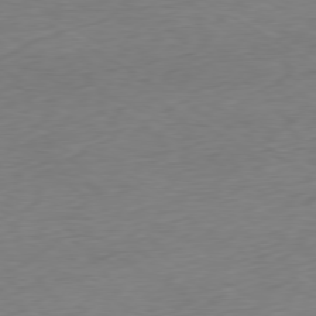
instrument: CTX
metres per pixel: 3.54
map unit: Ap
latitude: -78.9730
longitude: -57.6315
